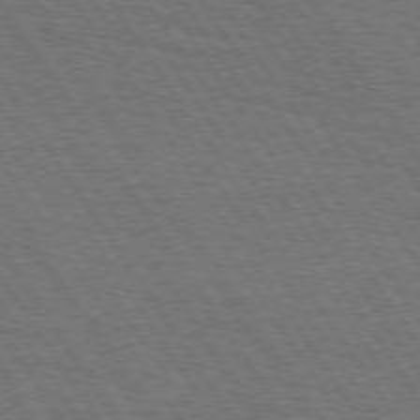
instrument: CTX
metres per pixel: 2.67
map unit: Hpe
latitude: 74.6868
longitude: -141.9528
